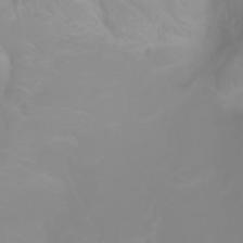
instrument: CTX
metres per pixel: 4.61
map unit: Ht
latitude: -2.2550
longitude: -61.4993
